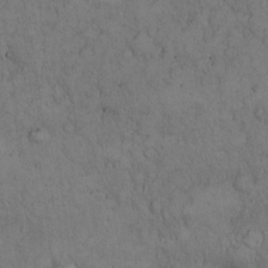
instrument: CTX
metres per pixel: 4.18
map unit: Hto
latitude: 15.2537
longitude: -56.8568
